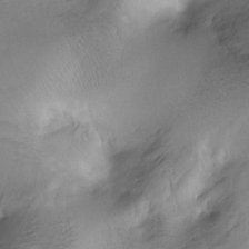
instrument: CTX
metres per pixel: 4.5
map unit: Ht
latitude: -7.7477
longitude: -36.2523
